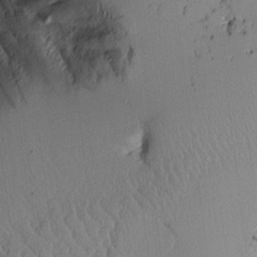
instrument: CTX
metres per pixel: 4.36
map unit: Aa
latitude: 11.0081
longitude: -126.8947
